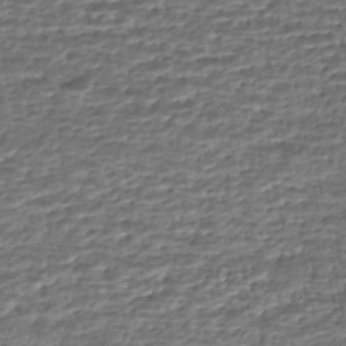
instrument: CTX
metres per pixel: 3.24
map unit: HNhu
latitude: -46.2928
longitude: 105.6344
